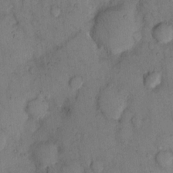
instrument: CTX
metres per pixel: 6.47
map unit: eHh
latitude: 12.8569
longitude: -62.7247
